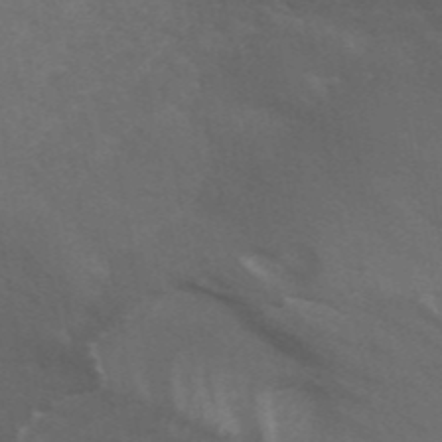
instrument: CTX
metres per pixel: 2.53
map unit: ANa
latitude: 44.0822
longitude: 26.4062
